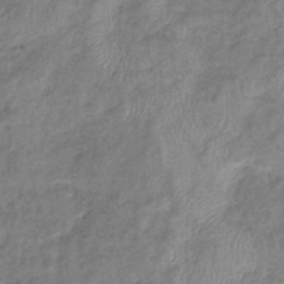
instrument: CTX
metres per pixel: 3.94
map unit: eHb
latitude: -38.9353
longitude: 78.0661
